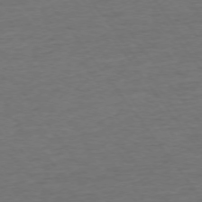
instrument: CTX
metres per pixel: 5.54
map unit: Ap
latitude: -75.4266
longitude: -89.7828
